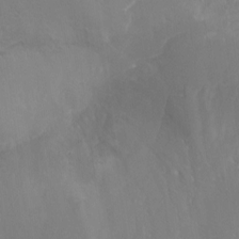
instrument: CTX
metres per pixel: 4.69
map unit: Ht
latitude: -15.8612
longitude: -44.3278
